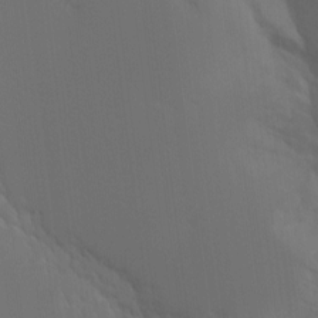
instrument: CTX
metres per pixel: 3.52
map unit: Hto
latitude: -7.8044
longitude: -51.4804
